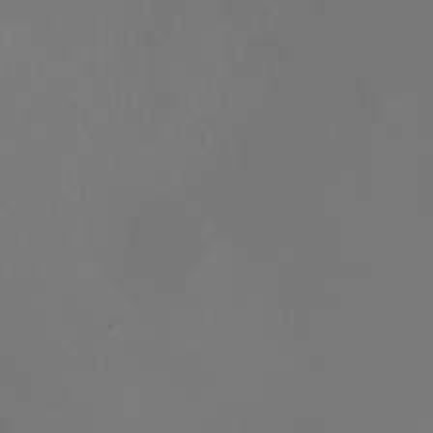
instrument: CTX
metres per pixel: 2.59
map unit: Nhu
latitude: -6.7274
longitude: -93.0836
